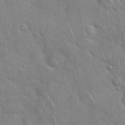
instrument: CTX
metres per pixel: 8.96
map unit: Hto
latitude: 18.4034
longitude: -51.9339
